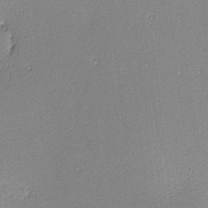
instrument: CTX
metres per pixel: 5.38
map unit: lHvf
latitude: -12.9731
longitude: -102.2333
